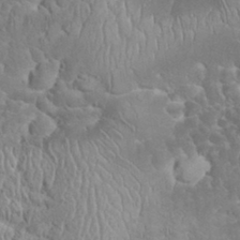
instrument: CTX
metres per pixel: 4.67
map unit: eHh
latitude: 32.6868
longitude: -64.1956
